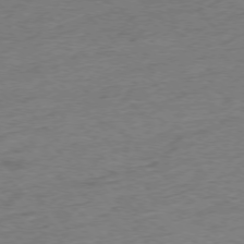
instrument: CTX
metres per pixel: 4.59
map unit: Hpe
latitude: -76.5196
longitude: -11.1592
